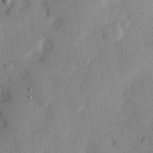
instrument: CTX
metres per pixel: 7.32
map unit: eHh
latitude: 27.6316
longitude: -75.8772
